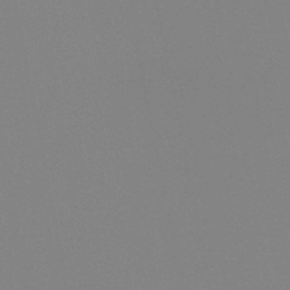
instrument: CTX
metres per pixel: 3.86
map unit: HNb
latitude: -46.2739
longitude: -43.1403
